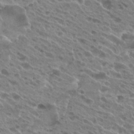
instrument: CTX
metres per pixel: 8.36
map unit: Hto
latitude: 25.2725
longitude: -40.3656
